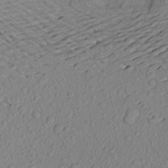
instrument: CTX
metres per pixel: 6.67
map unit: Aa
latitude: 22.1767
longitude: -145.1214
